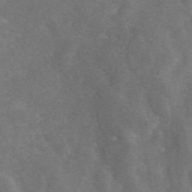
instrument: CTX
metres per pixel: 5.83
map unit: eAb
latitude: 49.7261
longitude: 118.6330
